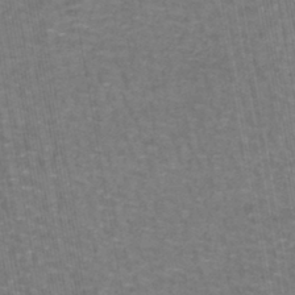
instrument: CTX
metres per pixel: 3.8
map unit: lHb
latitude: -43.5399
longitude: 55.4077
